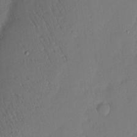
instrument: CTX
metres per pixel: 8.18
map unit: eHh
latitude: 3.8205
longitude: -76.8380
